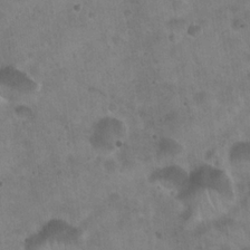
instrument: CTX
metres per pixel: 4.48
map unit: Hto
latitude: 22.4412
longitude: -54.3845
